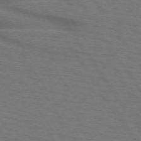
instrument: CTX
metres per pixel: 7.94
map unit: lApd
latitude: 73.3860
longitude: -75.9528
